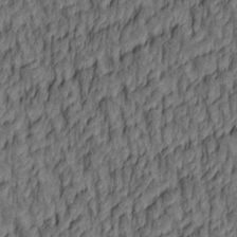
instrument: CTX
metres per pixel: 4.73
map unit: lAa
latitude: 4.5546
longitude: -115.0080
